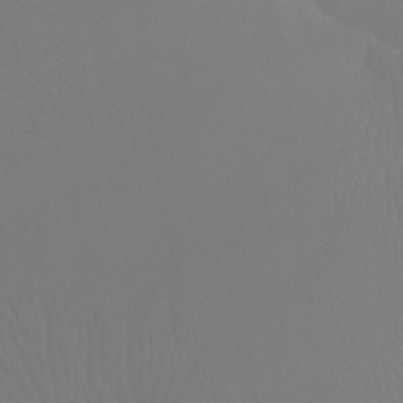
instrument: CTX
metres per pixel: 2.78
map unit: Ht
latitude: -7.1620
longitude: -32.3467
